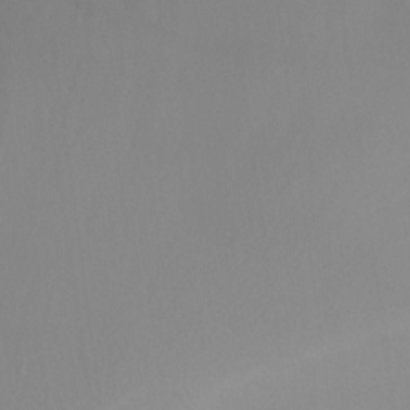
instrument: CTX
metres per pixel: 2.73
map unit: Ht
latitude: 1.3292
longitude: -20.9703
